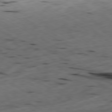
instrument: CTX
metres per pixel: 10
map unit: Ap
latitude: -80.4440
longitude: -70.7057
